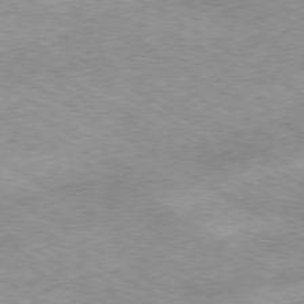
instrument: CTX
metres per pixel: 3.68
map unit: Hpe
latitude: -80.2929
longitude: 22.6519
